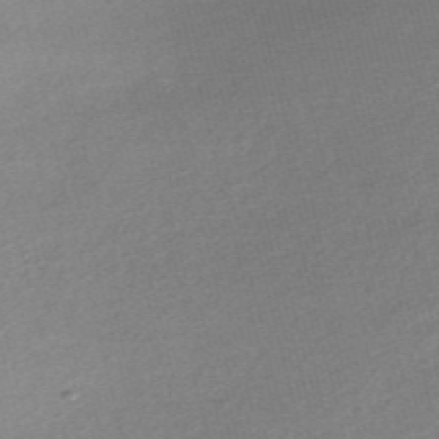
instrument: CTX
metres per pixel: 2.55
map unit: Nve
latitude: -56.5196
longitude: 61.2376
